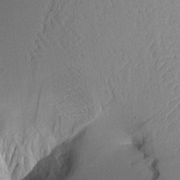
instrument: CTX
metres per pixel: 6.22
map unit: Aa
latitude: 10.4601
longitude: -126.7435
